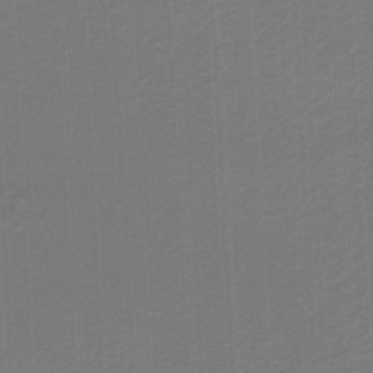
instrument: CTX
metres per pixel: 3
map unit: lHb
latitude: -46.7463
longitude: 63.9745
